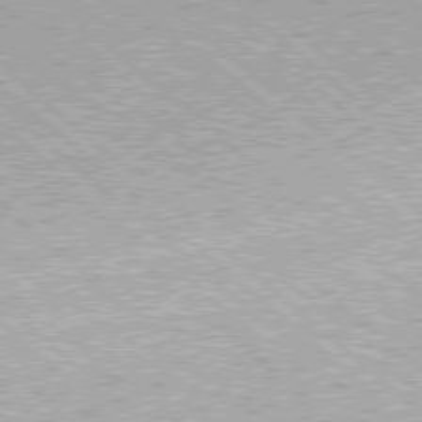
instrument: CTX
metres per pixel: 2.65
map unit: Hpe
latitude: 78.1578
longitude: -159.6316
